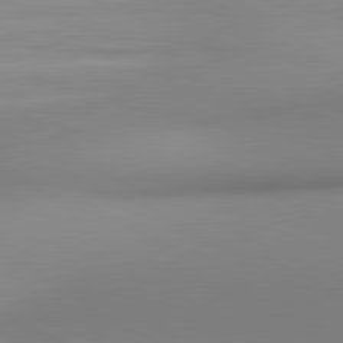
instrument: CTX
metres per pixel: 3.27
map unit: lApd
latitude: 81.0836
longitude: 143.2564
